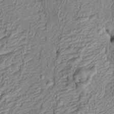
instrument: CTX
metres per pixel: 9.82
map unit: Htu
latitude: -5.4832
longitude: 152.9163
